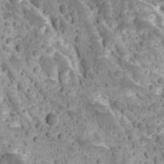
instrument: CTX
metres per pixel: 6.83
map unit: Ave
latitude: 11.6505
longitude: -105.4994
